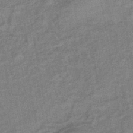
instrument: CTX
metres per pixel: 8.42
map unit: eHb
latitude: -42.4251
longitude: 82.3873
